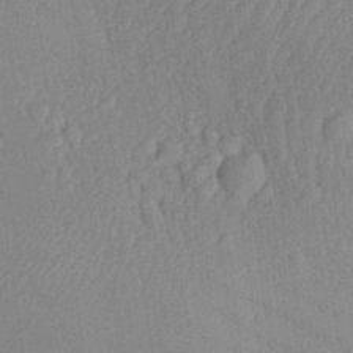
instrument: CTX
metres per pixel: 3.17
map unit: Aa
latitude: 28.3089
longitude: -136.9703
